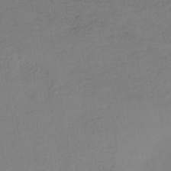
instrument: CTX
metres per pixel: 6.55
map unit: lHb
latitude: -37.8800
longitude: 68.9919
